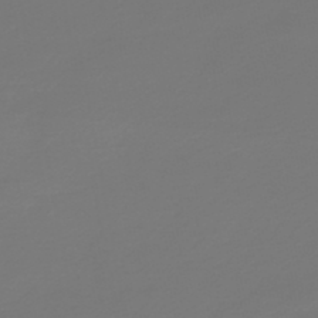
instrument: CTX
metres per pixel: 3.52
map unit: HNb
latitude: -46.9352
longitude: 55.1053
